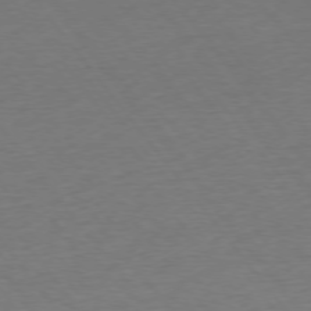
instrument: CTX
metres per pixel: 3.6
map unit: Ap
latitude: -76.0094
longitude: -89.0648
